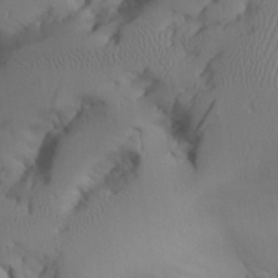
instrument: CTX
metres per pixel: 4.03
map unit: Aa
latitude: 24.7435
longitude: -128.0444
